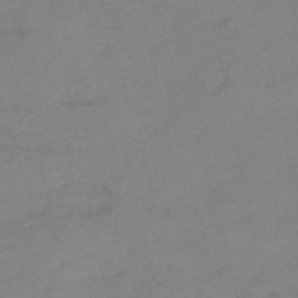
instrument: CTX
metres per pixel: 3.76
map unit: HNb
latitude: -52.4062
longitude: -52.2334
